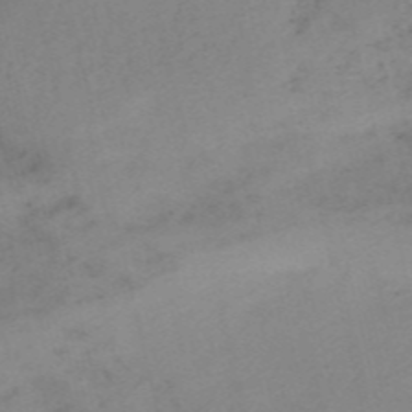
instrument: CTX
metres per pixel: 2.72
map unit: HNb
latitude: -55.3699
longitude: -45.5182
